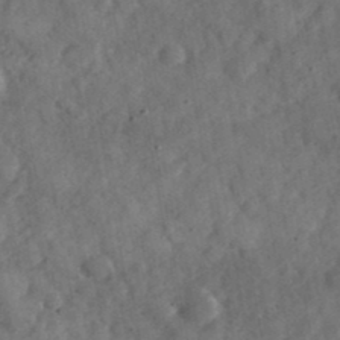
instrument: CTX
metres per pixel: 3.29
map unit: eHh
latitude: 37.2537
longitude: -67.8961
